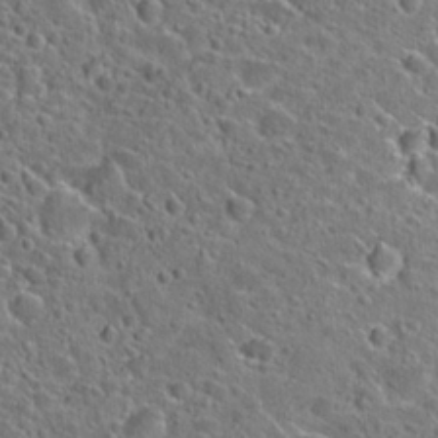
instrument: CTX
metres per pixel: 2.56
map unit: Hto
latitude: 23.8394
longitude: -46.1578
